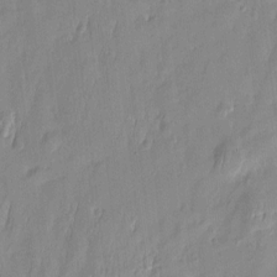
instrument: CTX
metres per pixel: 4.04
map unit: Htu
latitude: -5.7477
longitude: 174.6329
